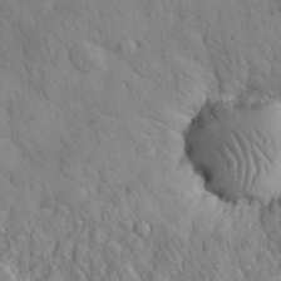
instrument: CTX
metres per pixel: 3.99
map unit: eHh
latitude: 32.4601
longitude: -65.8205
